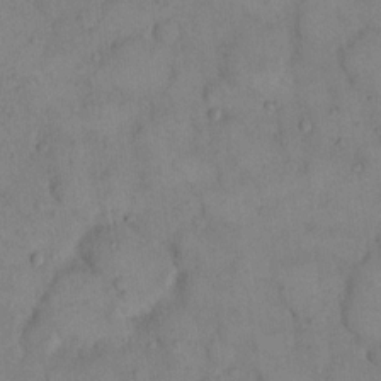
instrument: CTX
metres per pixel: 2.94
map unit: eHh
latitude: 16.0444
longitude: -66.7246
